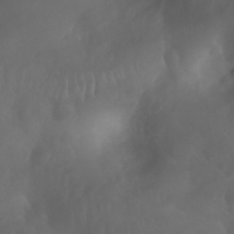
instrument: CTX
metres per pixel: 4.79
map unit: Nhu
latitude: 28.9702
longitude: -65.4426
